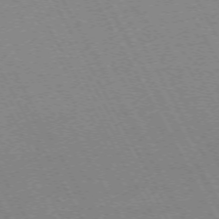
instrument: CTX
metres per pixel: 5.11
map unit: Hpe
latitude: -72.2739
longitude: 11.0864
